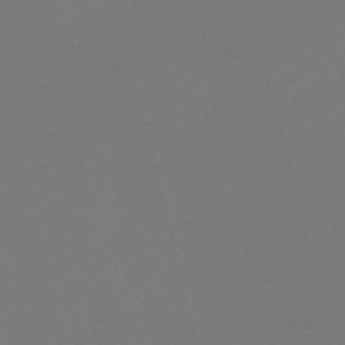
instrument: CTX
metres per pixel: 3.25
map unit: Nve
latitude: -57.1620
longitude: 52.2739
